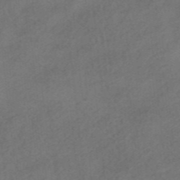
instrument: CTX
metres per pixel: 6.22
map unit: HNhu
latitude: -40.0283
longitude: 103.5777
